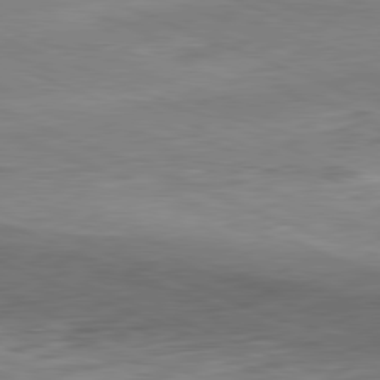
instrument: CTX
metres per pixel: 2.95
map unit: Ap
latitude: -81.8989
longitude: -82.5734
